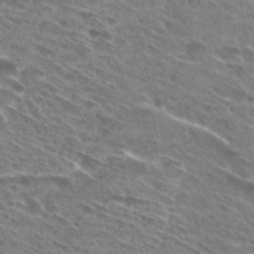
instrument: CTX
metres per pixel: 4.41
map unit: Hto
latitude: 29.4615
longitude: -44.8569
